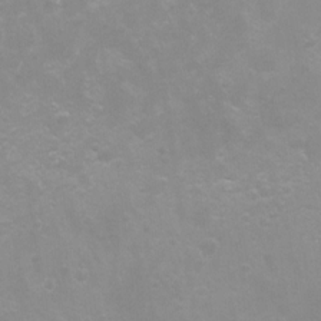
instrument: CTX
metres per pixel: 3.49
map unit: Hto
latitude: -7.1998
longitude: -38.6301
